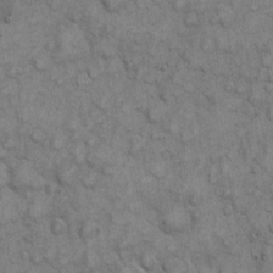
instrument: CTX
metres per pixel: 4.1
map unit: eHh
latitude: 6.6868
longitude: -64.6868
